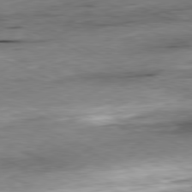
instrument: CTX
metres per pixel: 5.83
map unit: Ap
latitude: -81.4266
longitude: -86.7246
